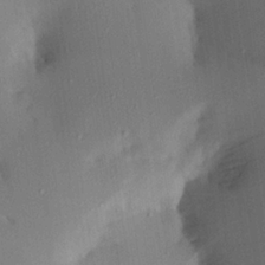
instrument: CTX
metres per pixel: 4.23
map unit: Aa
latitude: 20.7247
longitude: -146.9892
